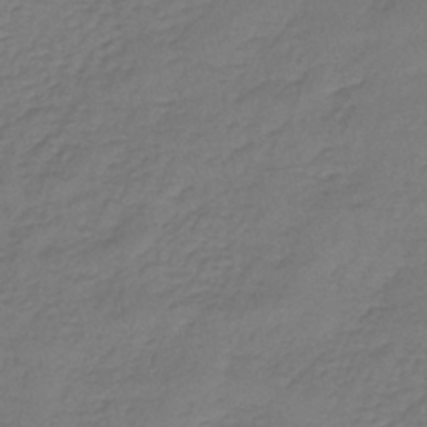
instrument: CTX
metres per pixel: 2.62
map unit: lHb
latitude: -42.4817
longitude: 58.6518
